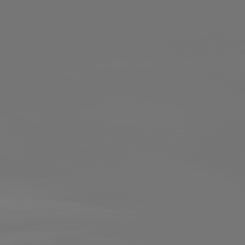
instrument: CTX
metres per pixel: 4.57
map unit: lApd
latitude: 81.7450
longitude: -154.0255
